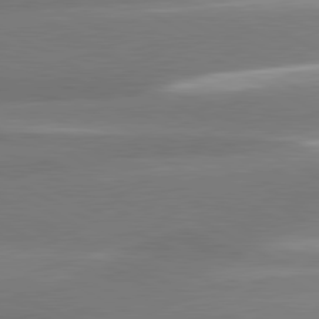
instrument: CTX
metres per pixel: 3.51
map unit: lApd
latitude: 80.8380
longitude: -135.4426
